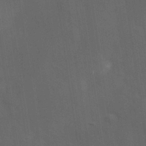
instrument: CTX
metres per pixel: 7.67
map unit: Ave
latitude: 0.3845
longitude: -113.2348
